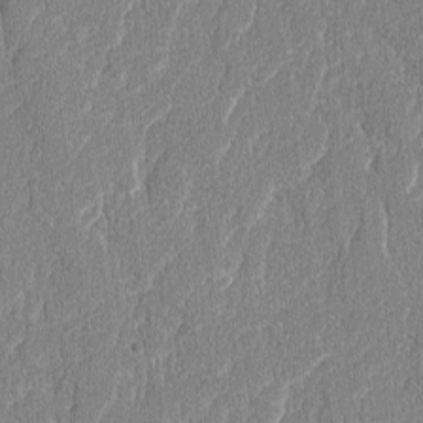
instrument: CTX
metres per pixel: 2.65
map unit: lAvf
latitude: -8.2550
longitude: -114.4034
